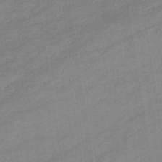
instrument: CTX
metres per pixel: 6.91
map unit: eHb
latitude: -34.5196
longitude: 72.9919
